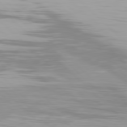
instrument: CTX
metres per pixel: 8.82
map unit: Hpe
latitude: 77.1970
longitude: -164.6113
